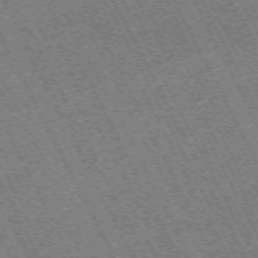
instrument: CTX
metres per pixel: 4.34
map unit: Hpe
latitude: -70.9542
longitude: 10.5952
